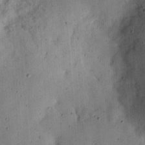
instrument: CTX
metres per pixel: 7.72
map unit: Ht
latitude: 13.0459
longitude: -74.2712
